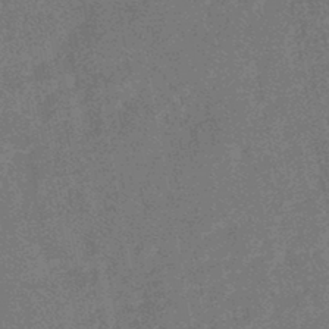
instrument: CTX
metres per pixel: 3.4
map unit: HNhu
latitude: -46.0472
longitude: 99.4832
